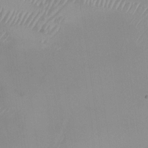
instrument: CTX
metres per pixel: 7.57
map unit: Nhu
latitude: -28.7652
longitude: -63.2537
